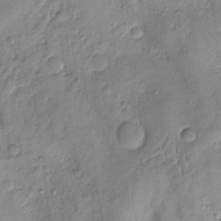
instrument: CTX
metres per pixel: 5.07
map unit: Htu
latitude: 3.6694
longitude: 152.1605
